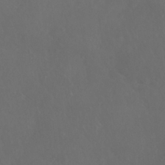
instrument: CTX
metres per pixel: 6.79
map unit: Nhu
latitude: 27.6694
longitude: -65.3482
